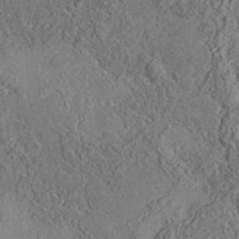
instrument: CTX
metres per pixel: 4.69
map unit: eAb
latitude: 35.6127
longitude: 109.1242
